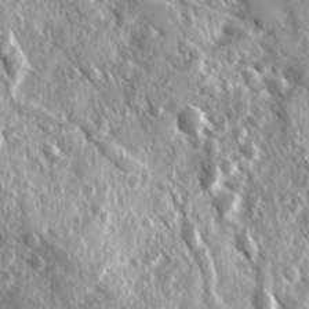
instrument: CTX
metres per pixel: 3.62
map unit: Ave
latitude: 16.5357
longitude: -130.4412
